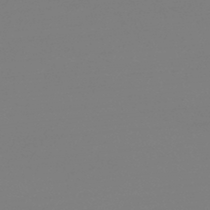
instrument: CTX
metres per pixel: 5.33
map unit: lHb
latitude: -45.4643
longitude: 59.5210
